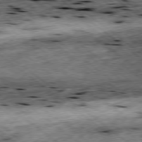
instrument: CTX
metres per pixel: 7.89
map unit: Ap
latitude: -79.2187
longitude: -51.3859
